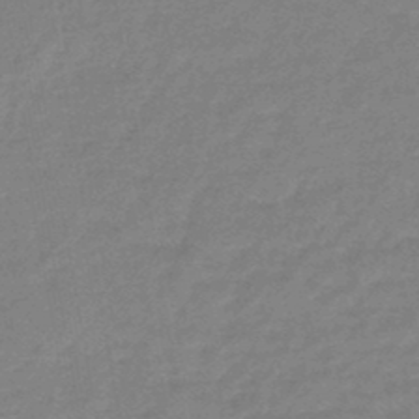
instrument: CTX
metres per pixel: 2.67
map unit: eHb
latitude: -45.9556
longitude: 81.8989
